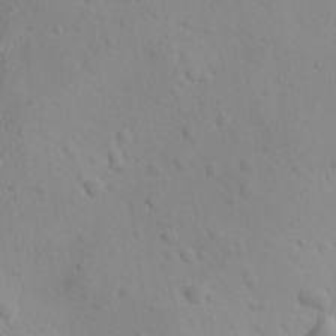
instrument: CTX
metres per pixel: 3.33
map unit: Ave
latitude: -10.4440
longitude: -121.3860
